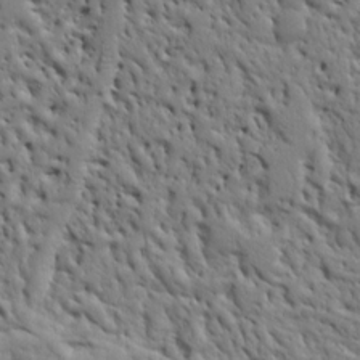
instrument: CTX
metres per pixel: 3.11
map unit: Ht
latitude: 8.3656
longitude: -76.3467
